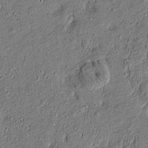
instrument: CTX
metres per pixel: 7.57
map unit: Htu
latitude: -7.6533
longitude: 177.5021
